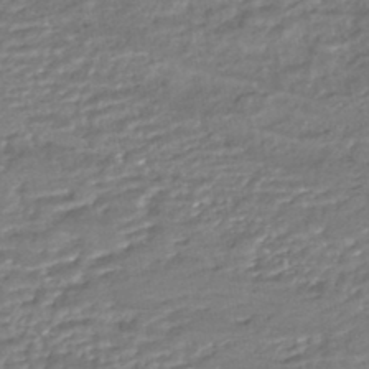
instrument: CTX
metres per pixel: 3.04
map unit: HNhu
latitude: -44.8597
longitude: 95.9367
